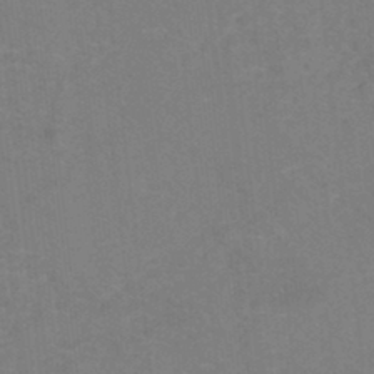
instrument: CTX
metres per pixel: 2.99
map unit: eHh
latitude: -42.5573
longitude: -32.6679
